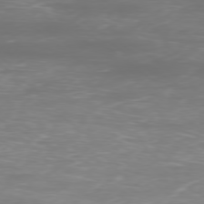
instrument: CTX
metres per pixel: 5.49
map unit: Ap
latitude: -78.4062
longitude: -94.4412
